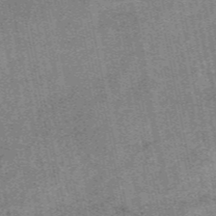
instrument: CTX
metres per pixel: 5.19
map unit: eAb
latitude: 48.3089
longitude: 104.0283
